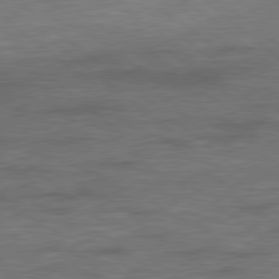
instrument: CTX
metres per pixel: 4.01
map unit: Hpe
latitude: 78.8380
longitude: 179.5966
